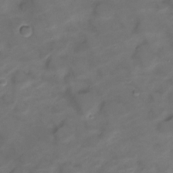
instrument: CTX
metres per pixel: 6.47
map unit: Nve
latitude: -20.8597
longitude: 105.2754
